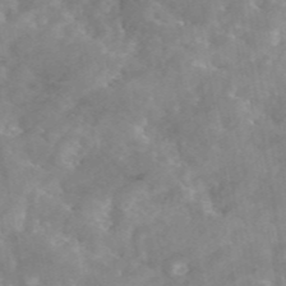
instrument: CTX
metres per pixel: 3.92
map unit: eAb
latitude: 45.3481
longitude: 126.1416
